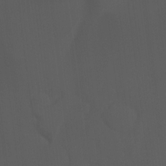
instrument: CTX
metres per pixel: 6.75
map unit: Hto
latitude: -7.8044
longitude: -45.3670
